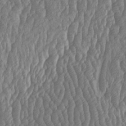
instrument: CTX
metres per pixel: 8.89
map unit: HNhu
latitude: -1.5588
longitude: 13.3510
